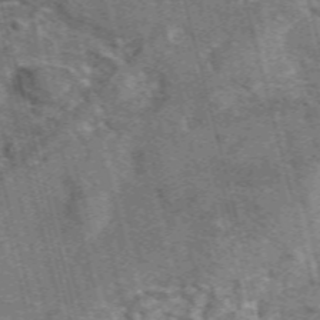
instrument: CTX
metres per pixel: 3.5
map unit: eAb
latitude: 44.4412
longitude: 111.2187
